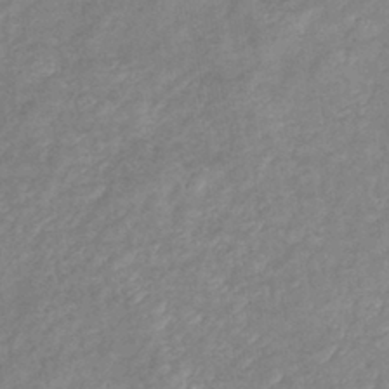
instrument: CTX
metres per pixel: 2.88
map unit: eHb
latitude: -40.5951
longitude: 80.3873
